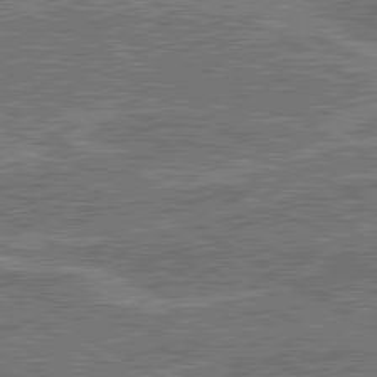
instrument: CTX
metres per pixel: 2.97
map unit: lApd
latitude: 80.6113
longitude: 119.4454
